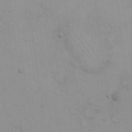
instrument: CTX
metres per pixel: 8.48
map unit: eHh
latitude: 19.7638
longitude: -60.0633
